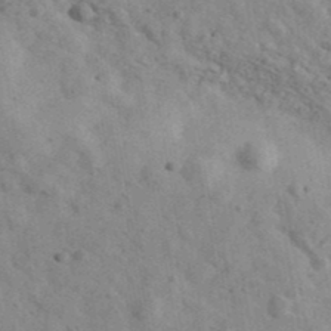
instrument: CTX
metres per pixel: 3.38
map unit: Ave
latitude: 40.7246
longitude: -110.6113
